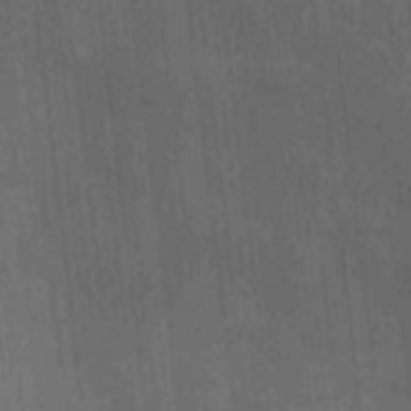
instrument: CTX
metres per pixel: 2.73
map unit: Ave
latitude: -9.4076
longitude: -123.0836
